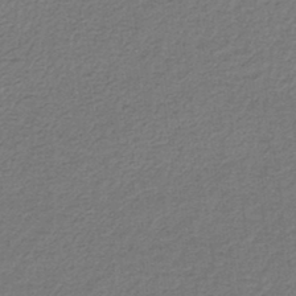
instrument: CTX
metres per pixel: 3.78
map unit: lHb
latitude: -43.7477
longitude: 66.6707
